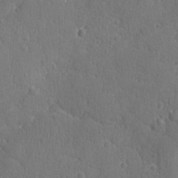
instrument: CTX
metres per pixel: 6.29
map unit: Ave
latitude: -8.7841
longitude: -119.2348
